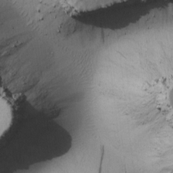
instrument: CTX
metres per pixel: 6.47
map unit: Htu
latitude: 2.4790
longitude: 178.5007
